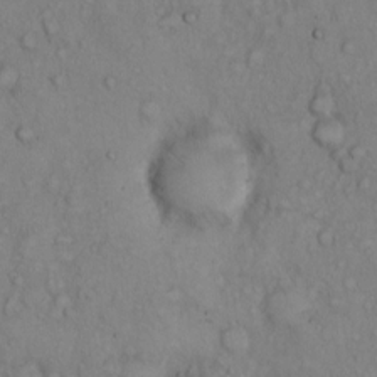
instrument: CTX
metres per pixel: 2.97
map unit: Hto
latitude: 9.9150
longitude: -57.8583
